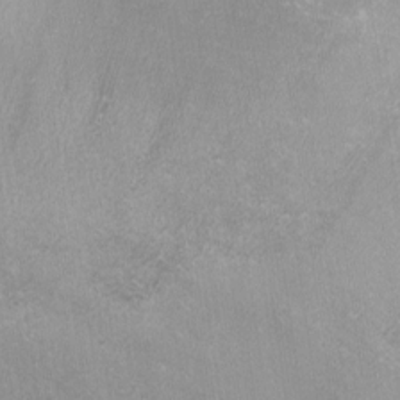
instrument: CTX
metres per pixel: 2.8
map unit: lHvf
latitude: -14.6519
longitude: -99.4237
